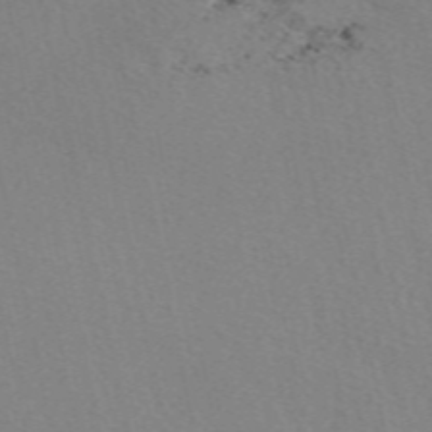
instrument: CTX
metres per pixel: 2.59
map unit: eAb
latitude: 50.1200
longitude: 107.1242
